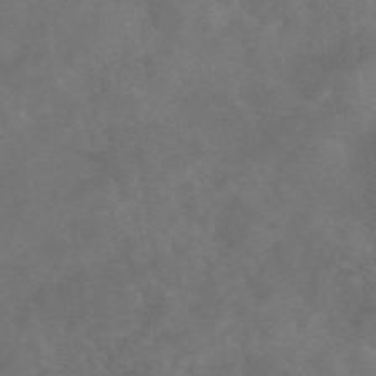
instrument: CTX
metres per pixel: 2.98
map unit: eAb
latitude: 46.7624
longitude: 127.2187
